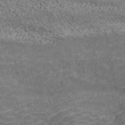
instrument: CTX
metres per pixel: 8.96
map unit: ANa
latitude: 42.3278
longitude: 35.1620
